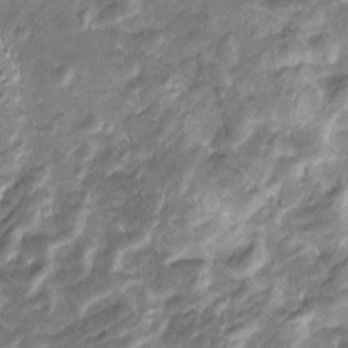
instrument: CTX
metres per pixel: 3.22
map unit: Htu
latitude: -5.0864
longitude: 157.6344
